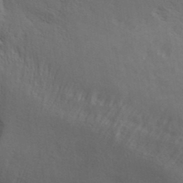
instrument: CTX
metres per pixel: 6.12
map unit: ANa
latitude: 36.2334
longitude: 13.3132
